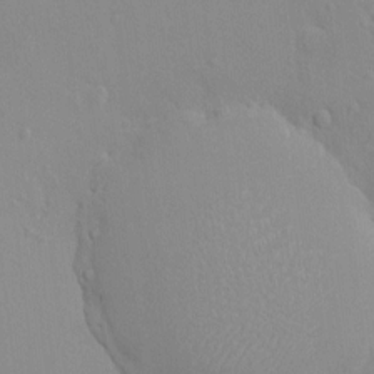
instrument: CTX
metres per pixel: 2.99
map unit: HNhu
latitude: 6.1011
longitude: 2.1983
